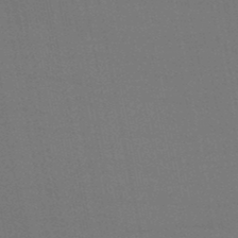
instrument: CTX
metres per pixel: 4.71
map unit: HNb
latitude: -47.4454
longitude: 58.3495
